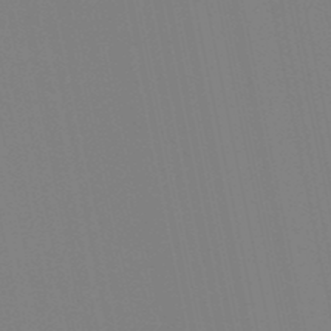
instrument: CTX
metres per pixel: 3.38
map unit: lHb
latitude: -49.3888
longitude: 75.3699
